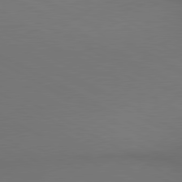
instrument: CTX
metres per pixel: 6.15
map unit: lApd
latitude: 80.5546
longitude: 140.3306
